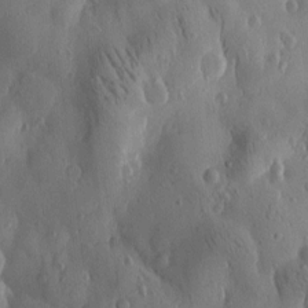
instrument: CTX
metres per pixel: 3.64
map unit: Htu
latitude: -0.0472
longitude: -177.2159
